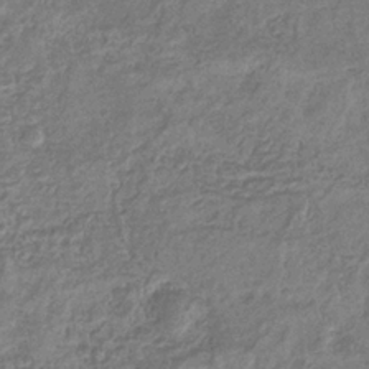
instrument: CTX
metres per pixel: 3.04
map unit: eHb
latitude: -35.3132
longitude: 80.5952
